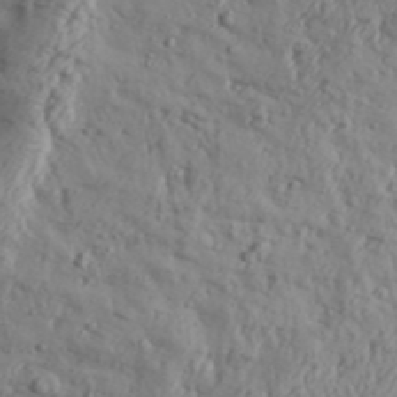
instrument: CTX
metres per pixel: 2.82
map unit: Aa
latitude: 31.1026
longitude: -136.1011
